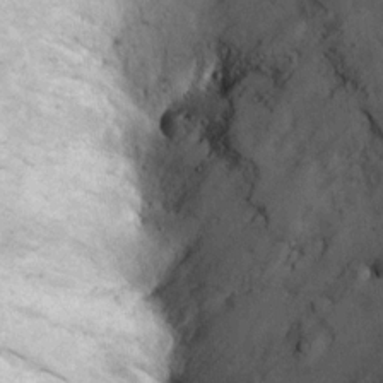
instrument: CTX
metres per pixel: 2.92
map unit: Ht
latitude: 9.0081
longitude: -36.0822
